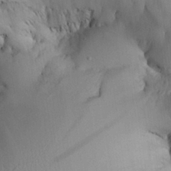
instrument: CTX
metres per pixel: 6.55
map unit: Aa
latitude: 25.0458
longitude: -128.6490
